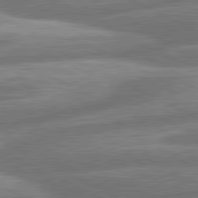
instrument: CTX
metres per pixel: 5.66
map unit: lApd
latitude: 80.9514
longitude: -167.5371
